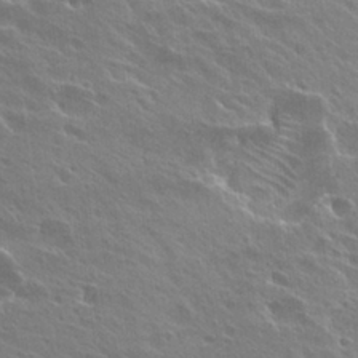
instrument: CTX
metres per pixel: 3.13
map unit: Hto
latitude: 27.8583
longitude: -41.0836
